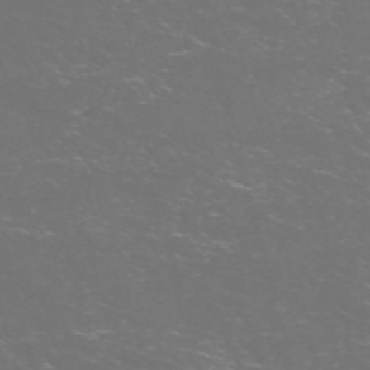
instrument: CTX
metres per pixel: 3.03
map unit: Nve
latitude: -57.8044
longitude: 52.3306
